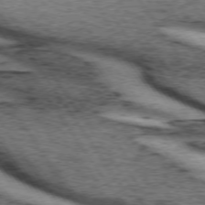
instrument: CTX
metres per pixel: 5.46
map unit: lApd
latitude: 73.8017
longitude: -75.3671
